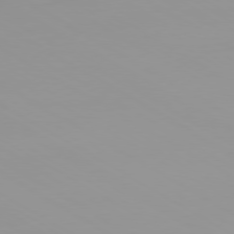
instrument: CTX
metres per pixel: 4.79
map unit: Ap
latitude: -79.6344
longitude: -92.4223
